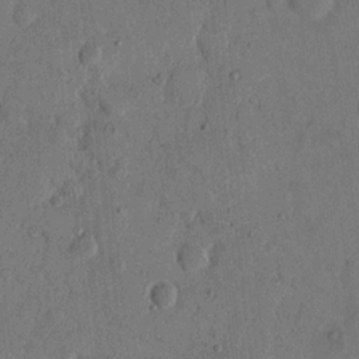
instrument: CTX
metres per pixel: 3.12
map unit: eHh
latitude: 13.8395
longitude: -68.0444
